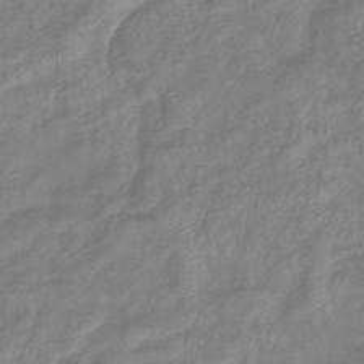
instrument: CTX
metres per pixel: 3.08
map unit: eHb
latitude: -41.1998
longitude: 81.7100
